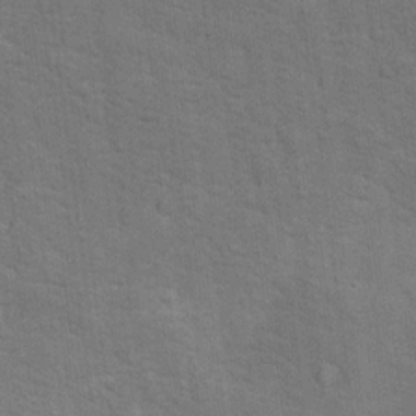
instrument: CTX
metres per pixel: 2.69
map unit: Hto
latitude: 15.5938
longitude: -38.0822
